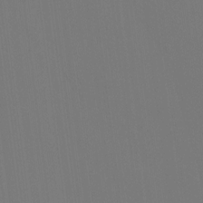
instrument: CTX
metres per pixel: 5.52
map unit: Ht
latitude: -15.5210
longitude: -42.2334
